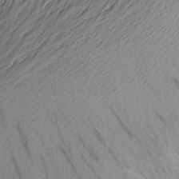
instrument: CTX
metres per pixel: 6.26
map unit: Aa
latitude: 24.9702
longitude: -145.9339
